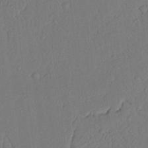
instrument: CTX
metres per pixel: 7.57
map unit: Nhu
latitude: 19.6882
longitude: -76.6868
